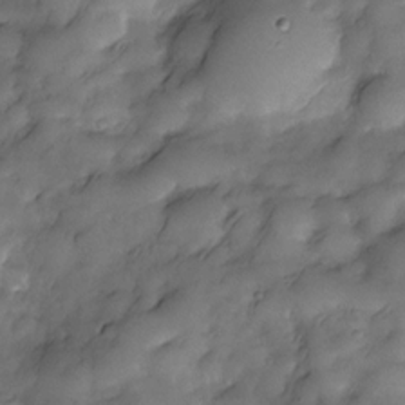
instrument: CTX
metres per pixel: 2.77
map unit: Nve
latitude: -27.0108
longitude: -148.8569
